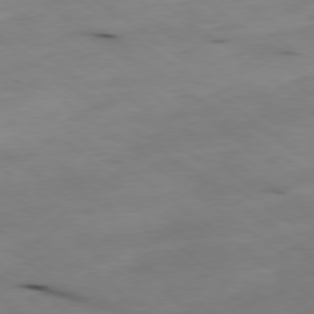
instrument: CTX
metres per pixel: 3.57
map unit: Ap
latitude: -79.5021
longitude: -73.6127
